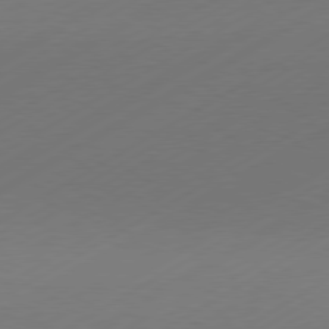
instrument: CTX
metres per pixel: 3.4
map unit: Hpe
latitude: -81.0487
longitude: 14.7652
